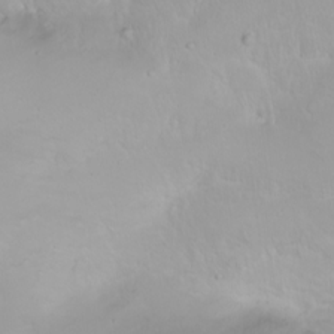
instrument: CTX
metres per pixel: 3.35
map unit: Ht
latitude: -0.6897
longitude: -61.2348
